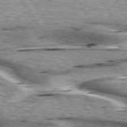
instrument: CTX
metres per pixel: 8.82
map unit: lApd
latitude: 76.0255
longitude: -59.7450
